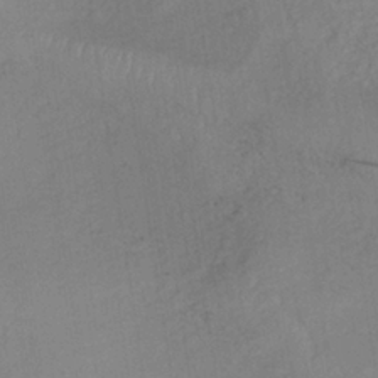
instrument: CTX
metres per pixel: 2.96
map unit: lHb
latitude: -34.7274
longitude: 66.9731
